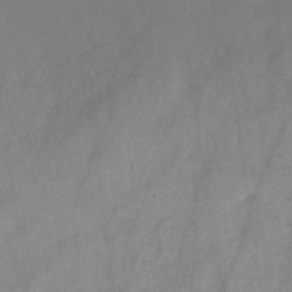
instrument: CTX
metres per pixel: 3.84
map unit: HNb
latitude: -30.9541
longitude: 63.6155
